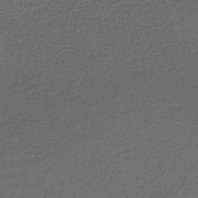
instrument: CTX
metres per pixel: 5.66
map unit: lHb
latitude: -43.8611
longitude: 62.2172
